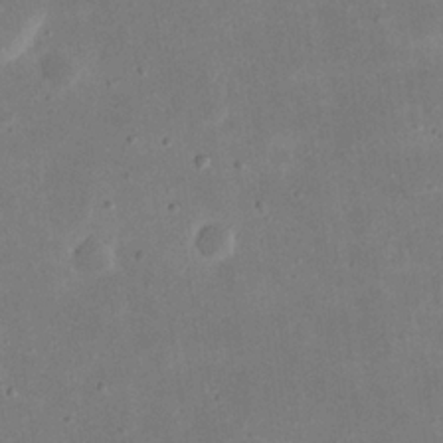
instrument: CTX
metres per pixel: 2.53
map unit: eHh
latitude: 21.0837
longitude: -70.3089
